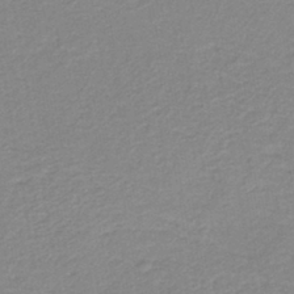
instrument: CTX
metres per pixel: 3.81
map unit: HNb
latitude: -40.0094
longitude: 50.9164
